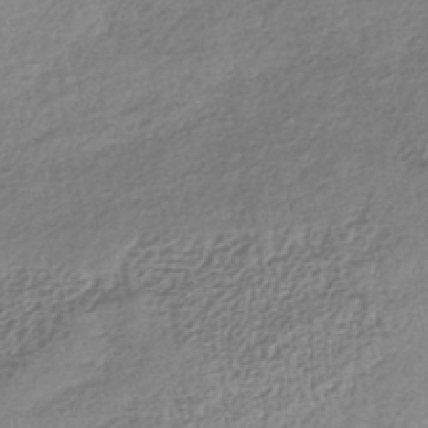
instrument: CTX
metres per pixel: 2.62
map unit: lHb
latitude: -38.7085
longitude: 68.1794
